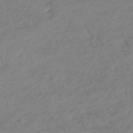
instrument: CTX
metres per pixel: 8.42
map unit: lHb
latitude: -45.2565
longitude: 70.5196
